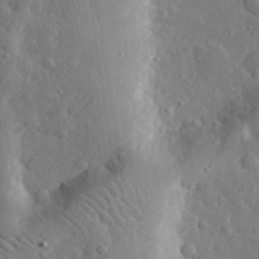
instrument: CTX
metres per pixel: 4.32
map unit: lHvf
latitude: 33.0081
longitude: -82.8002
